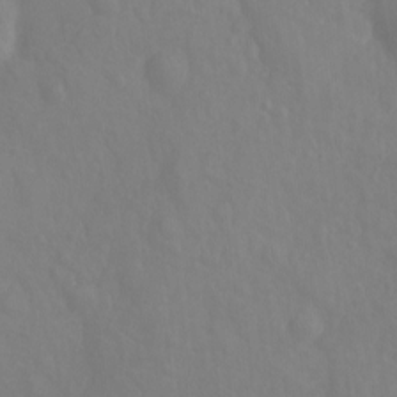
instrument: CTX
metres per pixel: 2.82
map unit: Nhu
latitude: -8.2739
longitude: -40.9513
